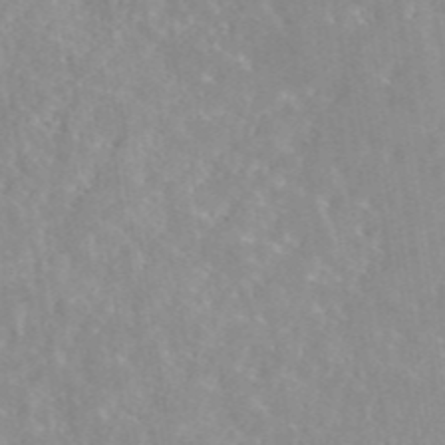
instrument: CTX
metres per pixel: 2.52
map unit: eAb
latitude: 45.1214
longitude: 126.9352
